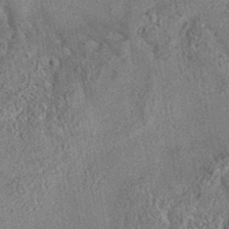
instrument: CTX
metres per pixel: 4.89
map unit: eAb
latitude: 35.4615
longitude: 113.2754
